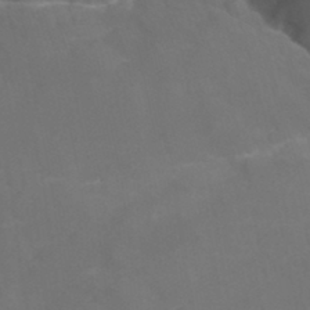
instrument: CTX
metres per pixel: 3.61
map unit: Nhu
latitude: -15.7289
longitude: -55.8772
